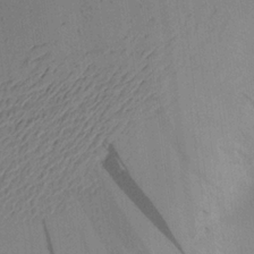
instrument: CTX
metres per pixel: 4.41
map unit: Aa
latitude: 22.3467
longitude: -143.3104
